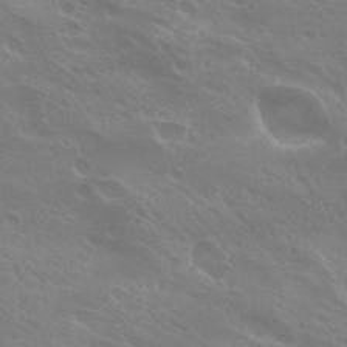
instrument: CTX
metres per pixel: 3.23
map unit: Hto
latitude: 25.4048
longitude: -38.5357
